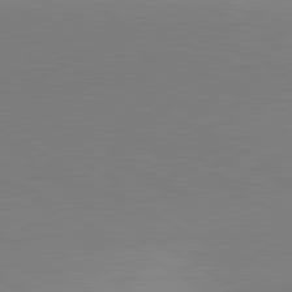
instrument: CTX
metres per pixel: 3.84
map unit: lApd
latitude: 81.1970
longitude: 159.8989
